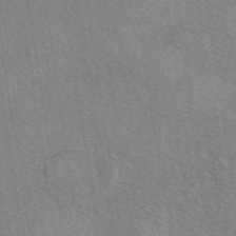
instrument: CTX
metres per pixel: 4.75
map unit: eAb
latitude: 49.7072
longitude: 114.9730
